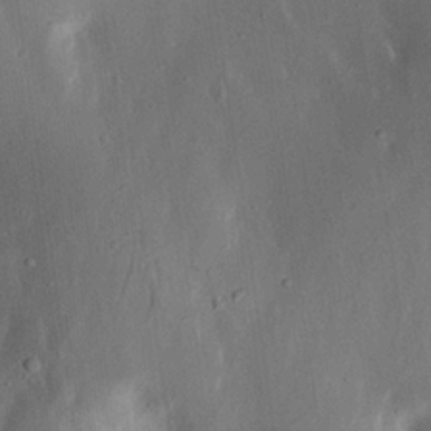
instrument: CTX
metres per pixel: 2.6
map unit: Nhu
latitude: 18.7246
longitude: -74.2334
